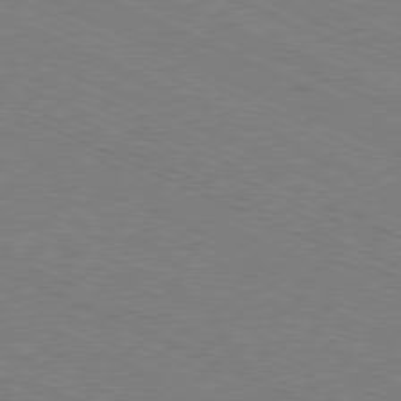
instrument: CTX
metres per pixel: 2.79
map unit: Ap
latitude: -80.8786
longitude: -75.4615
